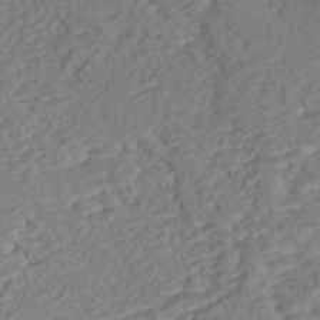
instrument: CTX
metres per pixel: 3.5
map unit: Nhe
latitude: -47.1053
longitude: -172.4601
